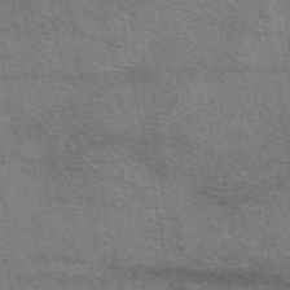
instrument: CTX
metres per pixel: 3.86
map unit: eAb
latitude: 50.1955
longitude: 119.8989
